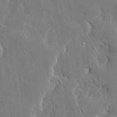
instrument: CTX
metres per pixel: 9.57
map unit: Ave
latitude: 16.8947
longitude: -139.7827
